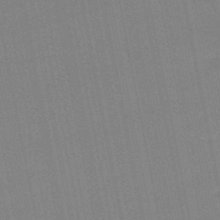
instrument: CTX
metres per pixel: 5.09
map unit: lHb
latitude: -49.0865
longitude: 80.2362
